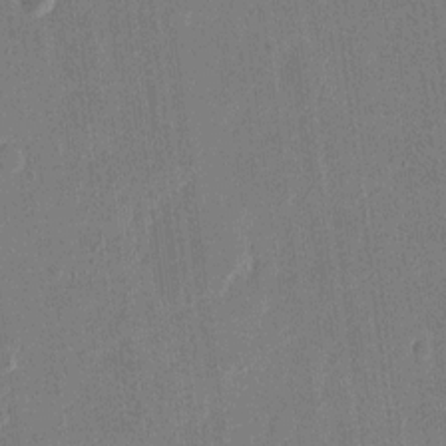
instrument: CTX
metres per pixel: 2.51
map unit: eHh
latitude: 15.1404
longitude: -70.3467
